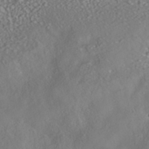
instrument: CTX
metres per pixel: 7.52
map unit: HNhu
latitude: -41.1242
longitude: 102.6519
